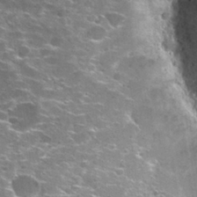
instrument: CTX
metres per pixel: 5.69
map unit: Hto
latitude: 27.7072
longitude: -47.7072
